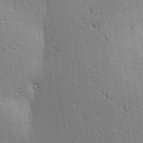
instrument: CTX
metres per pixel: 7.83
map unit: lAa
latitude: 12.9892
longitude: -107.7450
